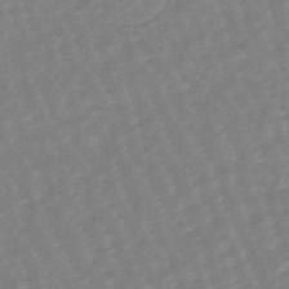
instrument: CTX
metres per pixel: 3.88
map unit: eHb
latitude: -46.2550
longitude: 82.1039
